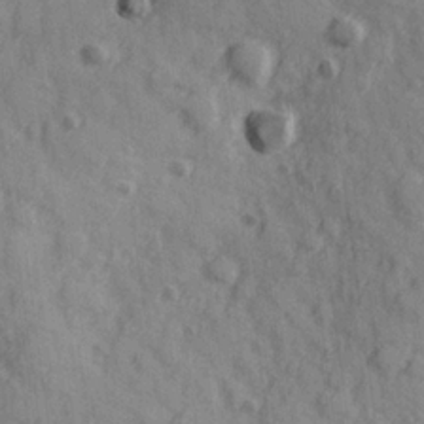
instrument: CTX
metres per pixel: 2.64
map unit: Hve
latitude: 25.1214
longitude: 147.0864
